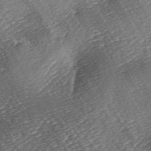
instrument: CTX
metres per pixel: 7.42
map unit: lAa
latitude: -2.8407
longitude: -127.3860
